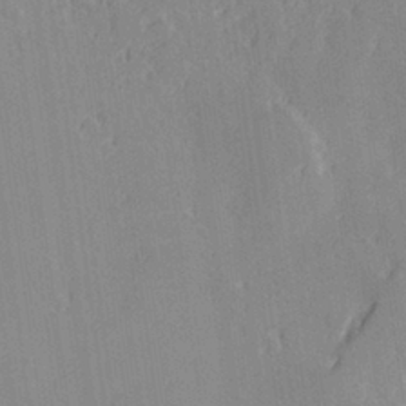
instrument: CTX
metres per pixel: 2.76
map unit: Hve
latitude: 28.2333
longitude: 145.2565
